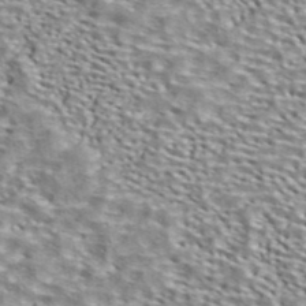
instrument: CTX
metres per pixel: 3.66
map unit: ANa
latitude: 40.9702
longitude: 17.6533
